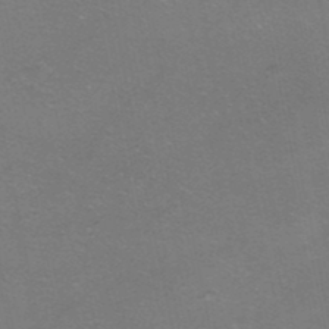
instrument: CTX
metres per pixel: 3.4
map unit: HNhu
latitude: -40.3873
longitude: 103.5777
